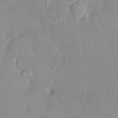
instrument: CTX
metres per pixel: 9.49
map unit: HNhu
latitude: 6.0444
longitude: 2.5951
